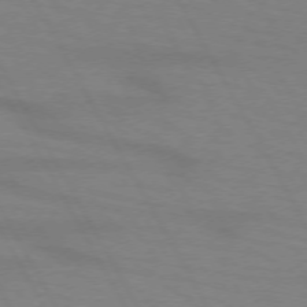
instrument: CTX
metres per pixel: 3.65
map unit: lApd
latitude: 72.2145
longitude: -56.8002
